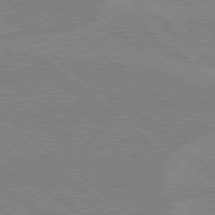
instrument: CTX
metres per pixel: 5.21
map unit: Hpe
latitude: 78.5546
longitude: -160.1200
